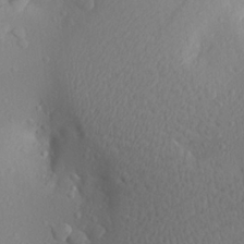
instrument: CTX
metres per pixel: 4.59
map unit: Aa
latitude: 22.8758
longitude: -145.6316
